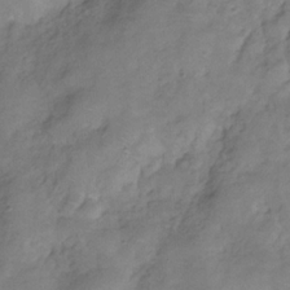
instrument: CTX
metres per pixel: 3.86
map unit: Hve
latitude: -31.4265
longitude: 95.9367
